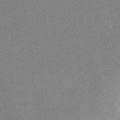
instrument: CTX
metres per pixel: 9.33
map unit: lHvf
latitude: -13.0298
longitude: -100.2145
